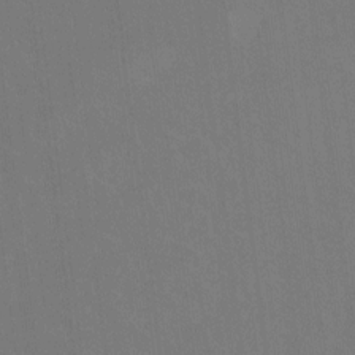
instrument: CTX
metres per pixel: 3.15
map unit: Ht
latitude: -8.1606
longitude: -38.9325
